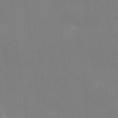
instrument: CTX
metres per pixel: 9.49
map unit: lHvf
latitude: 24.1766
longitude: 141.0297
